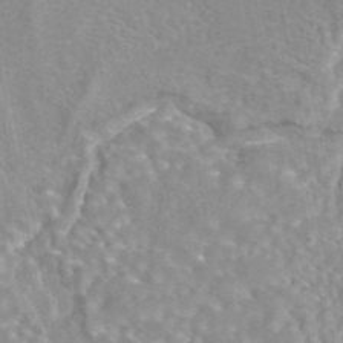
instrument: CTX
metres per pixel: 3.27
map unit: eAb
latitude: 44.0444
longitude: 108.2550
